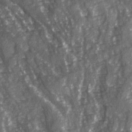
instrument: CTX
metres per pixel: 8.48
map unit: Ave
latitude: 15.4805
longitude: -131.5749
